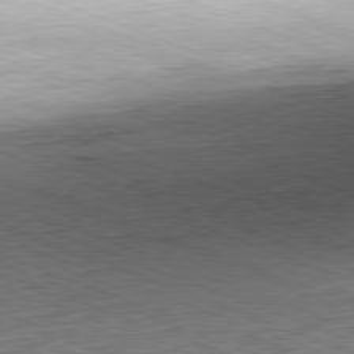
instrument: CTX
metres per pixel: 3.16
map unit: Hpe
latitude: -82.1795
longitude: 15.5210
